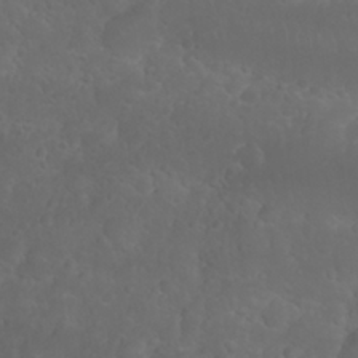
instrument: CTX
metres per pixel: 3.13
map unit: Nhu
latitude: 26.6680
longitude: -64.8002
